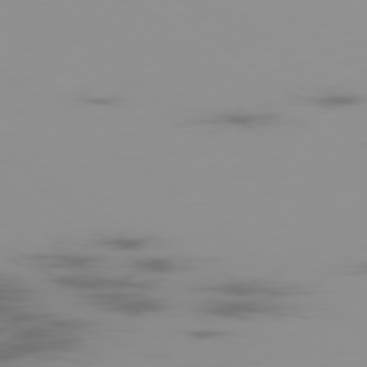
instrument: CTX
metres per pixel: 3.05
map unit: Ap
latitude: -79.0864
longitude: -70.5546
